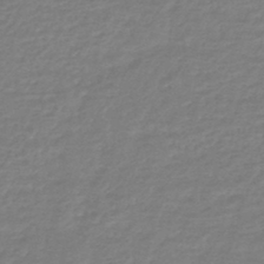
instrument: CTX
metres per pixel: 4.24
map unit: HNhu
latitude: -46.7652
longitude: 98.5951
